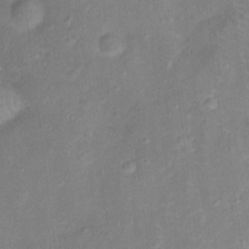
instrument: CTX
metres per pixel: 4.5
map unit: Ht
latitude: 13.6505
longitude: -39.4426
